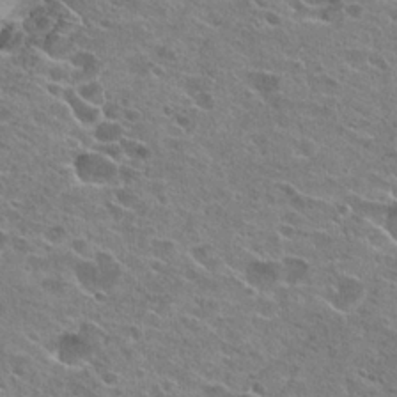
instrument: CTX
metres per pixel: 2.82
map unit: Hto
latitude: 23.9150
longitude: -42.4601
